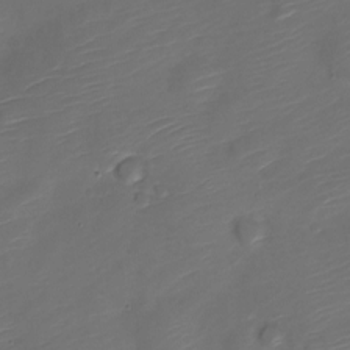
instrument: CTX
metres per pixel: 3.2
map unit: Nve
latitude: -20.3684
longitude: 107.0865
